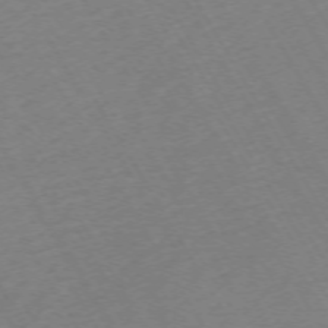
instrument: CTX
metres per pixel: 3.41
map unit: Hpe
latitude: -72.2739
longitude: 9.4076
